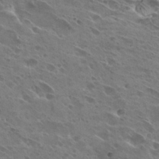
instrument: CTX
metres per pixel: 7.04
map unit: Hto
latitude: 27.1214
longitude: -40.7057
